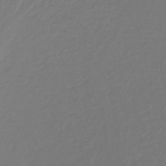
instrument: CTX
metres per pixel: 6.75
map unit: lHb
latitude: -38.3306
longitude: 62.9919
